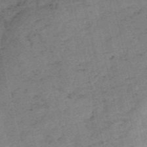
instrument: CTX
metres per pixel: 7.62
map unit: HNb
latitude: -54.9731
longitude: -42.7246
